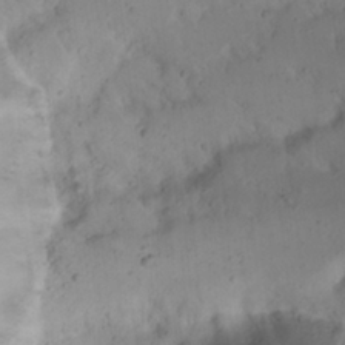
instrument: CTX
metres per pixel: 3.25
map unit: Nhu
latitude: 22.2145
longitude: -72.6302
